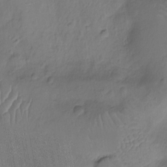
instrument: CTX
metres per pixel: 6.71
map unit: Ht
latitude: -10.8975
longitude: -21.8584
